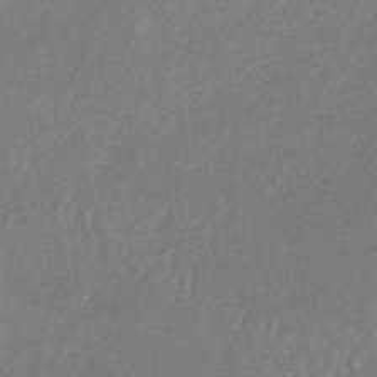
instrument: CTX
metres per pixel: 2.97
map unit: lHb
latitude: -32.7275
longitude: 69.1053
